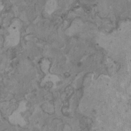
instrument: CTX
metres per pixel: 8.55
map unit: HNhu
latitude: 0.5923
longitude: 4.4251
